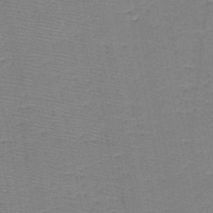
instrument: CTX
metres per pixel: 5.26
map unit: HNb
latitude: -48.4062
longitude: -40.3089
